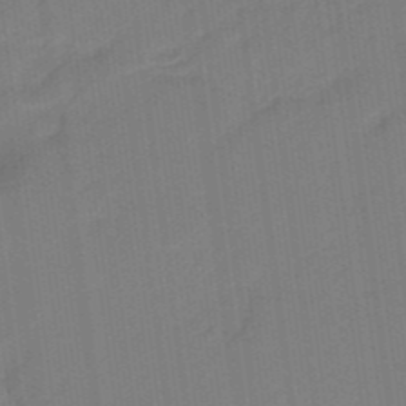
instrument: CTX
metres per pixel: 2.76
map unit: eHb
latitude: -46.6140
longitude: 87.3321
